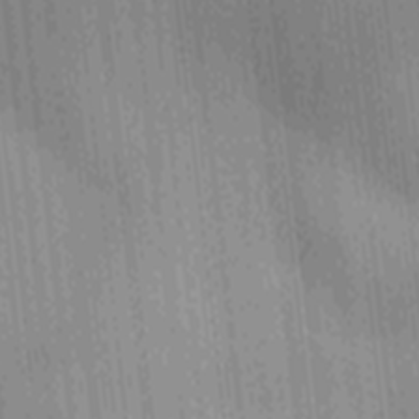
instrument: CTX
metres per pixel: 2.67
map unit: Ave
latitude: -9.9178
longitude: -123.2348
